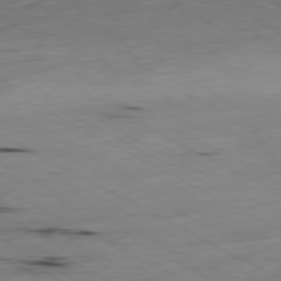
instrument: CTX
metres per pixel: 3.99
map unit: Ap
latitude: -80.5574
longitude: -92.6490
